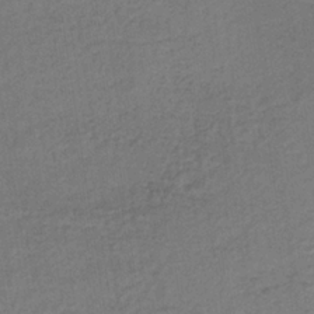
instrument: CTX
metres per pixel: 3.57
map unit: lHb
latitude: -35.7478
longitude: 66.9542
